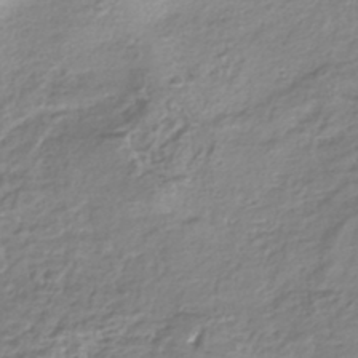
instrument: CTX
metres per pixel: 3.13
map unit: HNhu
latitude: -43.7099
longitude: 102.2928
